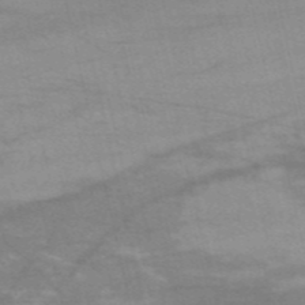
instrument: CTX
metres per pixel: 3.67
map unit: HNb
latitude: -54.4251
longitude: -44.6679
